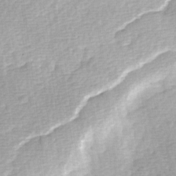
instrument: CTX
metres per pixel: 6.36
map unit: Ave
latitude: 0.7813
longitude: -112.2522
